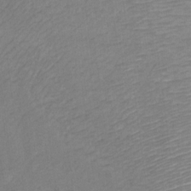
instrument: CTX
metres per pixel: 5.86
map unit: Ht
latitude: 6.3467
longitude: -36.1956
